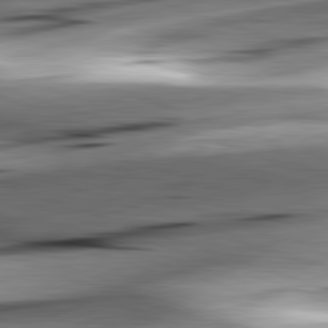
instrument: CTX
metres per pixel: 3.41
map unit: lApd
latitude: 82.2900
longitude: -151.8961
